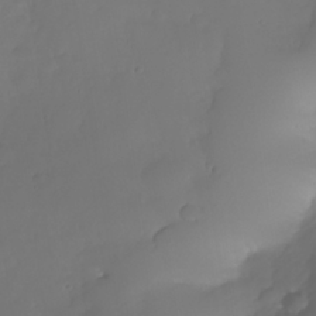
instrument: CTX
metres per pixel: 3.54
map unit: Nhe
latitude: -34.7652
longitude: -143.1025
